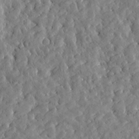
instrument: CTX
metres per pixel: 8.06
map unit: Htu
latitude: -5.0486
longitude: 173.4454
